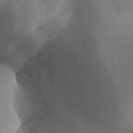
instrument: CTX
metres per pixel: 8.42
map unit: Aa
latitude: 31.8395
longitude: -143.8206
